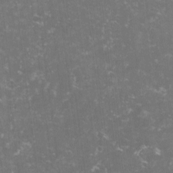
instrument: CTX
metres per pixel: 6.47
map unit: lHvf
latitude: -13.5399
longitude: -98.9135
